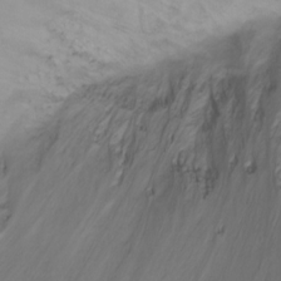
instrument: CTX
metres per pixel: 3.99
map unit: Ht
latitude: 0.9891
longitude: -36.3090
